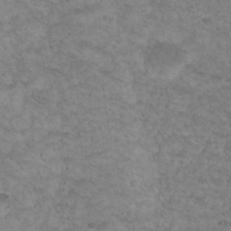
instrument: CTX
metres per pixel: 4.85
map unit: Nhu
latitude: 18.3467
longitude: -31.1215
